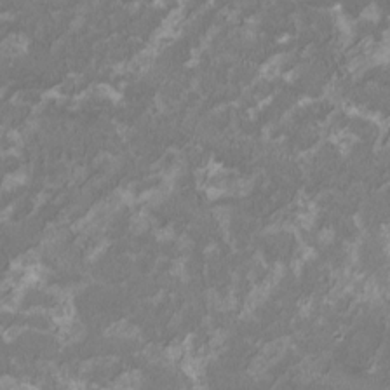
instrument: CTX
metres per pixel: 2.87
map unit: HNhu
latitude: 1.7638
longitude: -2.9702
